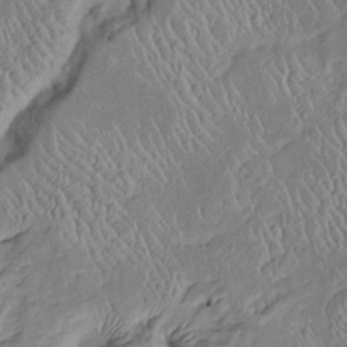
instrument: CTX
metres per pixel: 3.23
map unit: Htu
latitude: -6.7841
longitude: 153.1431
